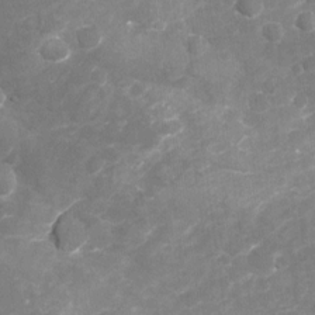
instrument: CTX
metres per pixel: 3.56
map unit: Nhu
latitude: -22.0283
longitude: -56.1766
